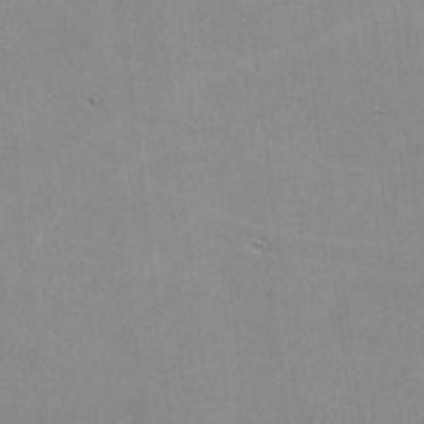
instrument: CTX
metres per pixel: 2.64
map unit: lHvf
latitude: -8.5574
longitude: -100.8191
